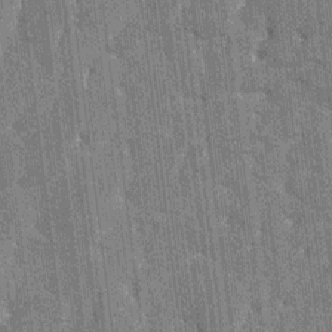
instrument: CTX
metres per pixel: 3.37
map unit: HNhu
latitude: 7.3482
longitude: -5.9150
